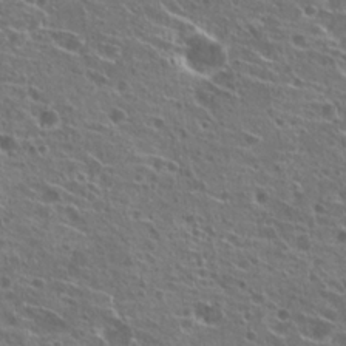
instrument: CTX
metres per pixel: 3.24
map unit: Hto
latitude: 22.4979
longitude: -40.1577
